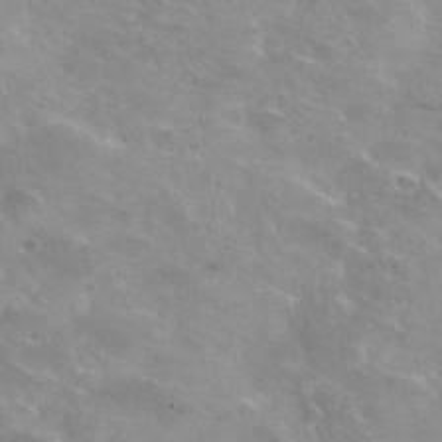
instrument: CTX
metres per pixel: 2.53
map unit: Hto
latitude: 31.1781
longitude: -47.9150
